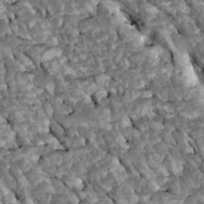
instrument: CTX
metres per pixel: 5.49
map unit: Htu
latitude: 1.3292
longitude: 144.8597
